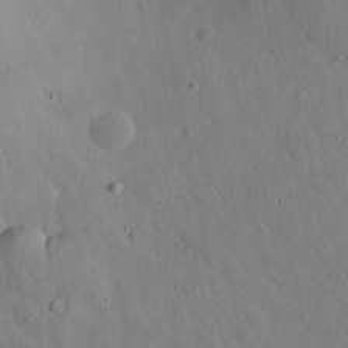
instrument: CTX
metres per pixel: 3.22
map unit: Aa
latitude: 22.8191
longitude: -142.6113
